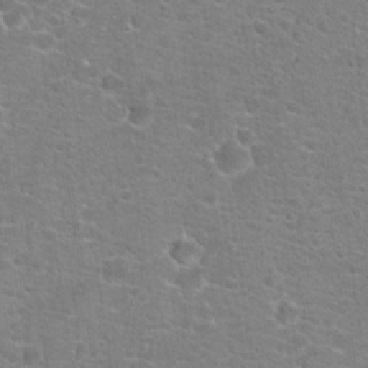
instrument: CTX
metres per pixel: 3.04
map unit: Hto
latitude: 18.5734
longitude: -41.3859
